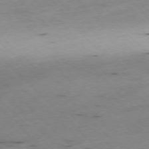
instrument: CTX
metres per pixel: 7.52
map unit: Ap
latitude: -77.2187
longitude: -60.9324
